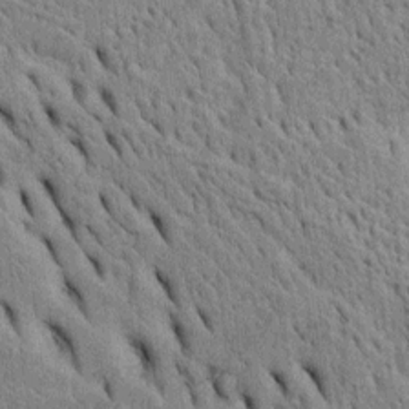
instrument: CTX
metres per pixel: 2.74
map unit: Htu
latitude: -4.2361
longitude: 152.5762
